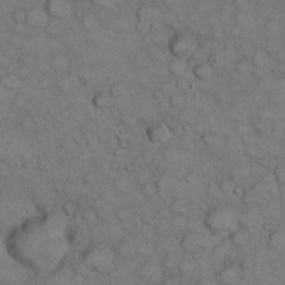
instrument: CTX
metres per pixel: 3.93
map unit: eHh
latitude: 22.7057
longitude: -59.9717
